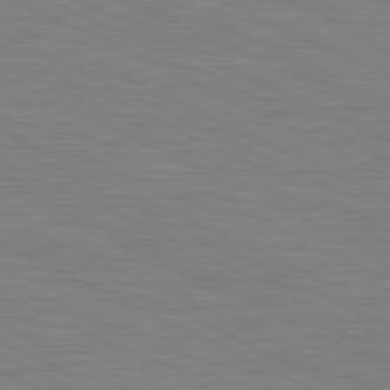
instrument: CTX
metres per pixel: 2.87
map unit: lApd
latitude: 81.0647
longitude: -169.7261
